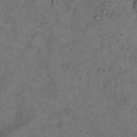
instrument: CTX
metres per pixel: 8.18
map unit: eHh
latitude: 15.0459
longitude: -62.1578
